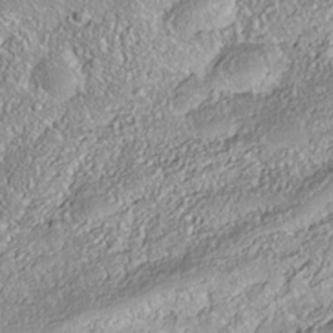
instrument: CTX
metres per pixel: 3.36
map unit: Nhe
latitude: -37.9556
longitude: 138.4062
